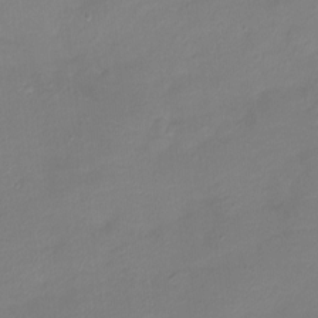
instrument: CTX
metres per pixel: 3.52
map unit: Htu
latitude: -13.9367
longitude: -45.5182
